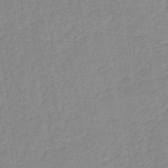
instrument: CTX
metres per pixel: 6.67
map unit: lHb
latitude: -40.0094
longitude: 60.5196
